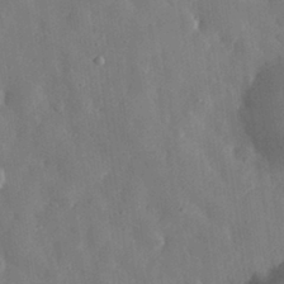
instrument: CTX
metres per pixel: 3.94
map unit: eHh
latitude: 30.6680
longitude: -78.2334
